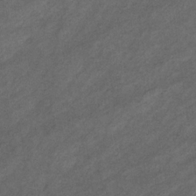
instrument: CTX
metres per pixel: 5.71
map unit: eHb
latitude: -32.0661
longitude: 70.5574
